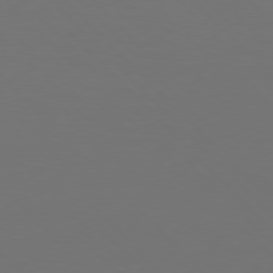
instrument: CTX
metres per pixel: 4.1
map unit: Hpe
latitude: 76.9891
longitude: -167.6882
